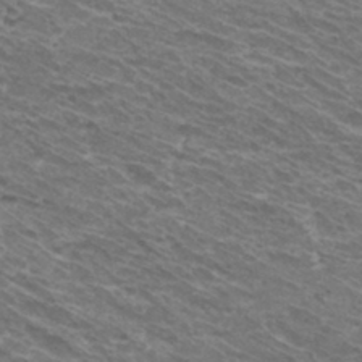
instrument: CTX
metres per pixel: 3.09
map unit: Hto
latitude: 32.1011
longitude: -42.2523
